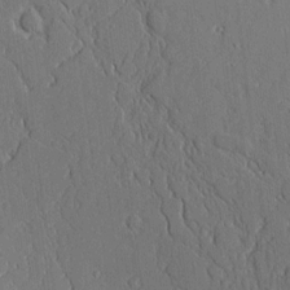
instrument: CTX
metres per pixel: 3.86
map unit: Aa
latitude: 9.9528
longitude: -129.9717
